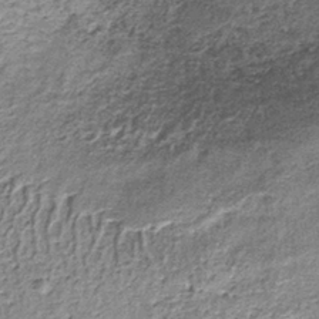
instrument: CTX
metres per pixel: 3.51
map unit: lHb
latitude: -37.2753
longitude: 66.1228
